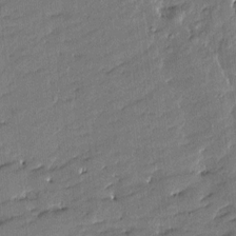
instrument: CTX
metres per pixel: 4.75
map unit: Htu
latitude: -8.3117
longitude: 176.6896
